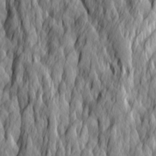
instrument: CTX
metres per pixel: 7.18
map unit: Ave
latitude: 14.7436
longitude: -135.2726
